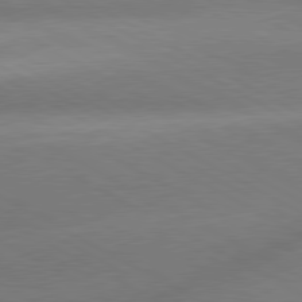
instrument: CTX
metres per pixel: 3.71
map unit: lApd
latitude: 80.2145
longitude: -151.0269
